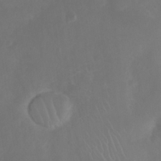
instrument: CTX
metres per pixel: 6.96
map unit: Nhu
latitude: 27.1214
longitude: -64.5924
